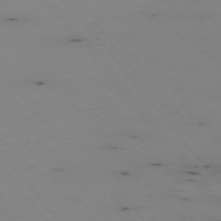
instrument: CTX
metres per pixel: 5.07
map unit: Hpe
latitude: -75.0109
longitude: 3.8233
